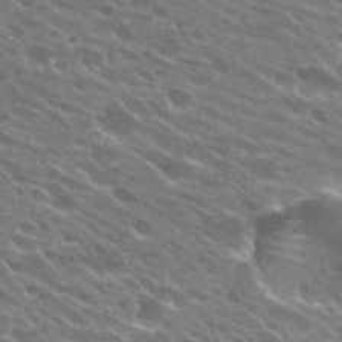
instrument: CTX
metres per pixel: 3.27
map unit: Hto
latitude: 24.6868
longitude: -37.5560
